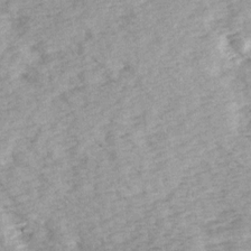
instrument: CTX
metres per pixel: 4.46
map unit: Ave
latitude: 14.5546
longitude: -104.1956
